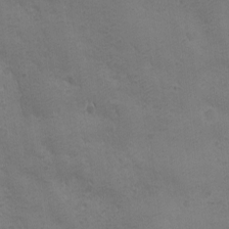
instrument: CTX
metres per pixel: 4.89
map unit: Ave
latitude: -7.6722
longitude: -120.8002
